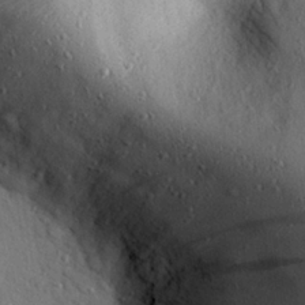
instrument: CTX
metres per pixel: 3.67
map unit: eHh
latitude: 25.8016
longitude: -76.8758
